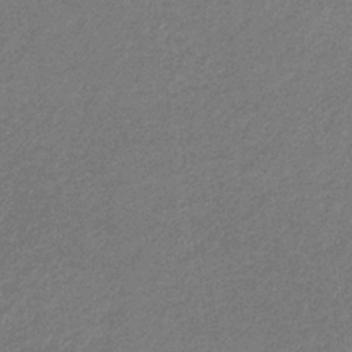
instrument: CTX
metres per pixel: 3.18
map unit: eHb
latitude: -32.2740
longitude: 69.1431
